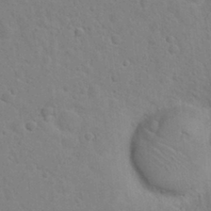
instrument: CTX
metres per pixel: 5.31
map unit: Hto
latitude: 21.9528
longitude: -47.4805
